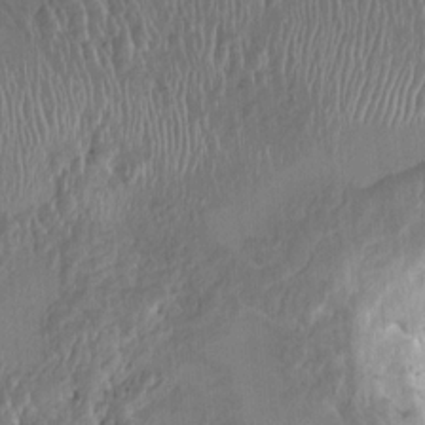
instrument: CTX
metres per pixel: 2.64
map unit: HNhu
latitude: 3.1214
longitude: -6.1389
